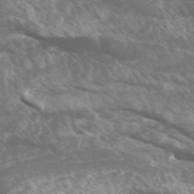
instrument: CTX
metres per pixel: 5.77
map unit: Htu
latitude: -5.5399
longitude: -75.5182
